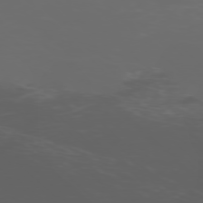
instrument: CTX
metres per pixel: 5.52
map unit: Ap
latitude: -77.5777
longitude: -63.0081
